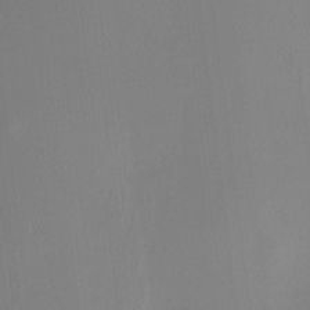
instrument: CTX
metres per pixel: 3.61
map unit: HNhu
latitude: 8.2334
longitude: 13.0109
